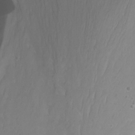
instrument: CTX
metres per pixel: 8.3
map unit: Nhu
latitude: -6.3873
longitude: -48.1389
